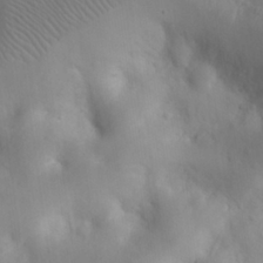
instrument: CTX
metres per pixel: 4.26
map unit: eHh
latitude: 25.8016
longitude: -64.9703
